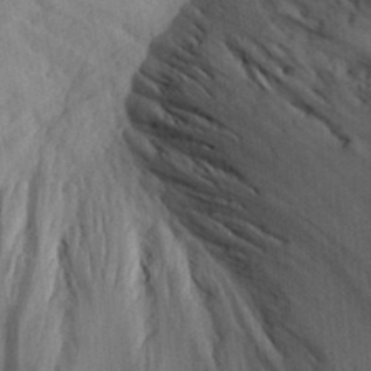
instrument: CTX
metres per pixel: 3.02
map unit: Aa
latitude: 30.3279
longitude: -142.6869
